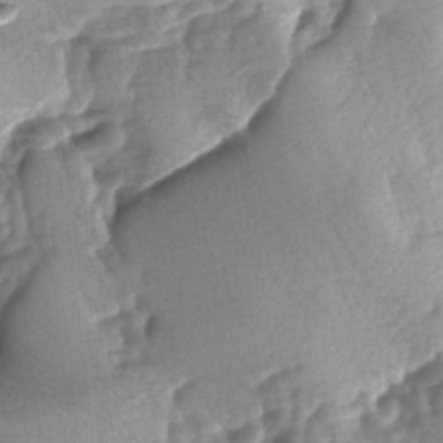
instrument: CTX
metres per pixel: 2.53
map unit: lAa
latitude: -6.0850
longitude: -126.3467
